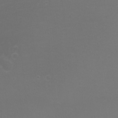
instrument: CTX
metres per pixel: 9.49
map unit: Nhu
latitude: -7.8233
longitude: -73.1215
